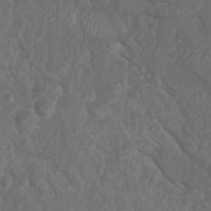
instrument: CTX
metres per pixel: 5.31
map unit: Nhu
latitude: 7.5749
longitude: -19.7260
